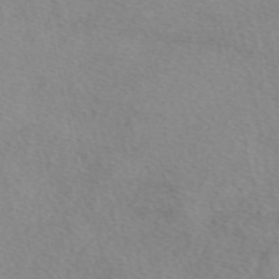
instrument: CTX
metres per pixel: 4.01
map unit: eAb
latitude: 49.1403
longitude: 106.5763
